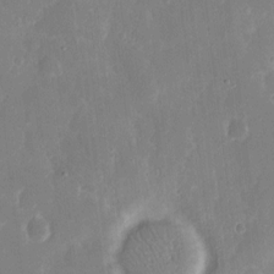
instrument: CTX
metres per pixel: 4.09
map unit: eHh
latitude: 7.3104
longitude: -69.4238
